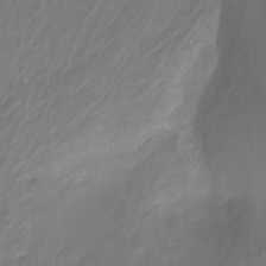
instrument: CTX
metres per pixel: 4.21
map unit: Hto
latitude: -8.8786
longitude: -46.7436
